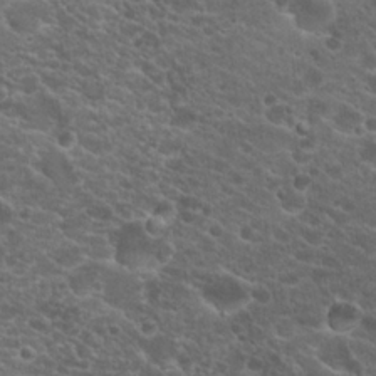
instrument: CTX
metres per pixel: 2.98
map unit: Hto
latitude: 19.8016
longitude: -36.2712
